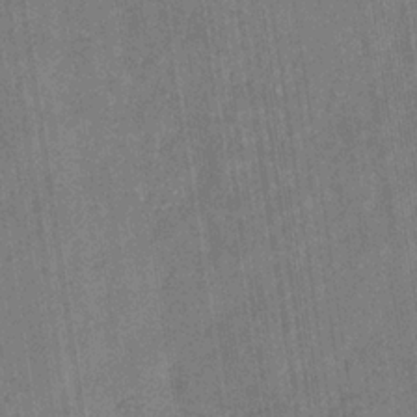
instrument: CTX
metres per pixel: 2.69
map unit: eHb
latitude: -29.7856
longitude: 69.8044
